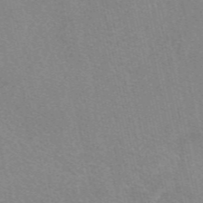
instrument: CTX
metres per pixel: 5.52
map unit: eAb
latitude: 49.5749
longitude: 105.9178
